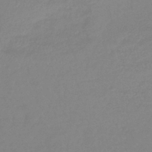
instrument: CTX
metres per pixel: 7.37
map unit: lHb
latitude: -41.6533
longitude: 77.9556
